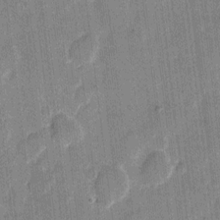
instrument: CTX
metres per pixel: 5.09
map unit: eHh
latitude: 11.0836
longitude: -66.0255
